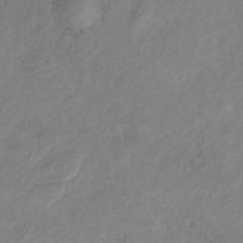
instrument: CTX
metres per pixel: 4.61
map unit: HNb
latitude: -33.5777
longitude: 56.4818
